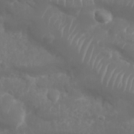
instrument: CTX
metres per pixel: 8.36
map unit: Nhu
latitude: 25.9906
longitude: -61.7260
